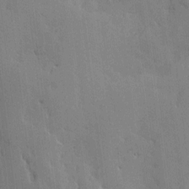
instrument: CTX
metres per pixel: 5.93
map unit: Htu
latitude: -9.5399
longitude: 176.2928
